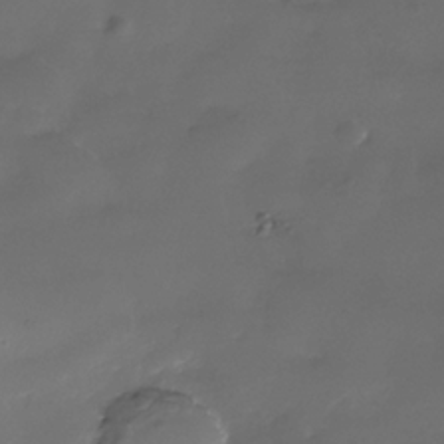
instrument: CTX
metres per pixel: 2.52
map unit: Nhe
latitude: -35.9556
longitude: -92.3089
